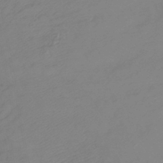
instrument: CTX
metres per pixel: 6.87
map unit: lHb
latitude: -42.3873
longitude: 77.7289
